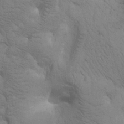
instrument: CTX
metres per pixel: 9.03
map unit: Htu
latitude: -0.1039
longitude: 174.1416
